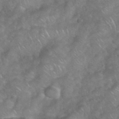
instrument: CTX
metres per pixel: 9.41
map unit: eHh
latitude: 39.1025
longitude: -58.8002
